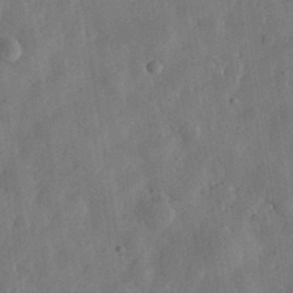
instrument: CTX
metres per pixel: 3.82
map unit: eHh
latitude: 31.3293
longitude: -75.8394
